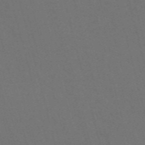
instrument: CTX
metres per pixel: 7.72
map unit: Nve
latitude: -57.8611
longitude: 52.2172
